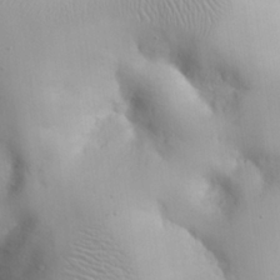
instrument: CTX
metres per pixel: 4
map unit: eHh
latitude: 25.1592
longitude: -64.8380
